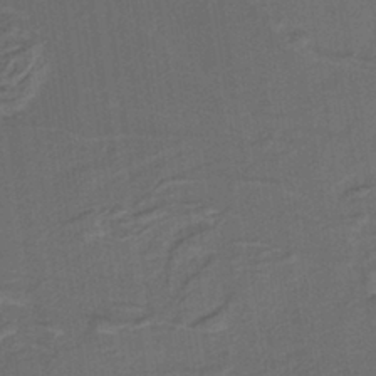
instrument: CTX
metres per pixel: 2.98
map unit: lHb
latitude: -39.3510
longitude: 55.0676
